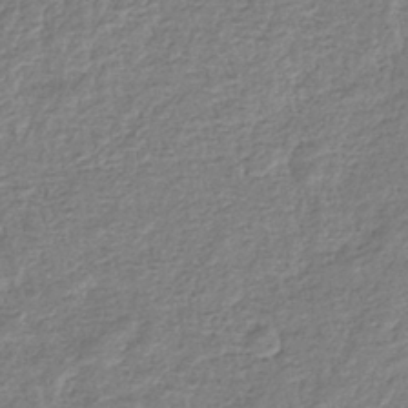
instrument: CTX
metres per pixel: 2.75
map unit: eHb
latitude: -36.6707
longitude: 80.4062
